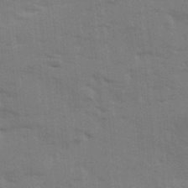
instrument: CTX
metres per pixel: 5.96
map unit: Ave
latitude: 13.6316
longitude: -102.6868
